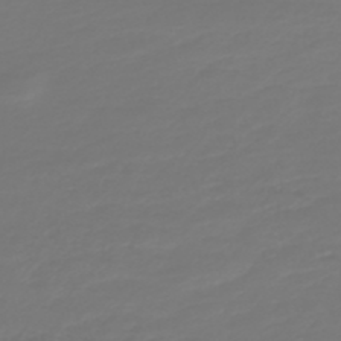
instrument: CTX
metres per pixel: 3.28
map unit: HNb
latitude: -47.1053
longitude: 55.0298
